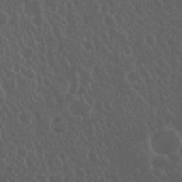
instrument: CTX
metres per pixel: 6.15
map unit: Nhu
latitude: 23.4426
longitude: -62.3656
